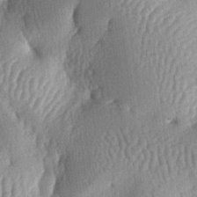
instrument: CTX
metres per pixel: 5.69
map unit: lAa
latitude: -6.3495
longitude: -126.9703
